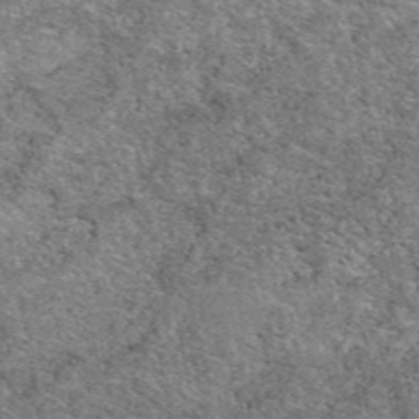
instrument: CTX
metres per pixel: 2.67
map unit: eAb
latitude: 49.3482
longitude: 114.7274
